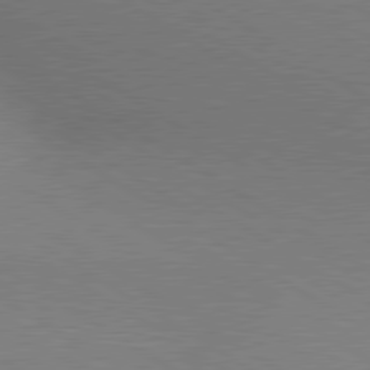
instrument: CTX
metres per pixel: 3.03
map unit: lApd
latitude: 80.2333
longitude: 126.4629
